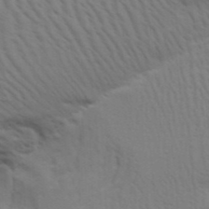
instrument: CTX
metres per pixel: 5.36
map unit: Aa
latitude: 31.4049
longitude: -141.3670
